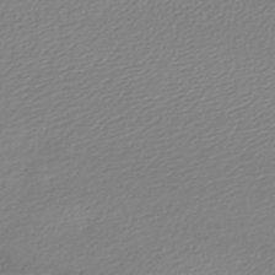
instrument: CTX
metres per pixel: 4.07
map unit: lHb
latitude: -45.9367
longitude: 68.1227
